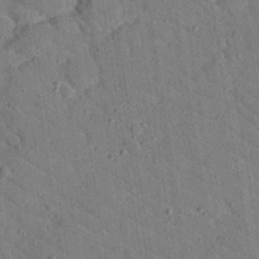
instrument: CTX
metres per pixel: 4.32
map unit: Nhu
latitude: 24.5167
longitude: -73.5183
